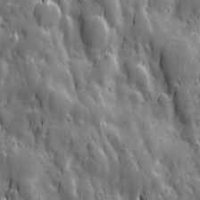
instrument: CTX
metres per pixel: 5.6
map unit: Ave
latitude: 12.8191
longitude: -104.6869
